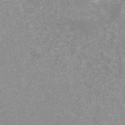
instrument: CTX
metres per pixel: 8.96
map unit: ANa
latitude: 40.1199
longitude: 21.7855
